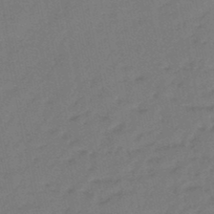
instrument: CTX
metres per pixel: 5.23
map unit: eHb
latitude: -46.8786
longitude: 81.1431
